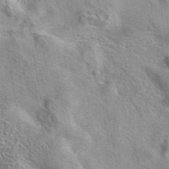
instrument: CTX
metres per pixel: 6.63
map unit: eAb
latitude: 41.5371
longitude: 107.5777
